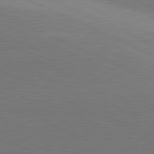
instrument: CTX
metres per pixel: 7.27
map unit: lApd
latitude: 81.4615
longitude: 144.1039
